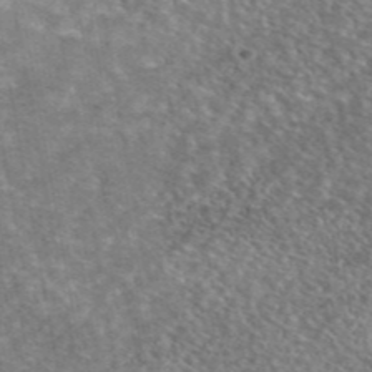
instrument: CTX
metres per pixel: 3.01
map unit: eAb
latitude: 45.2915
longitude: 106.0661
